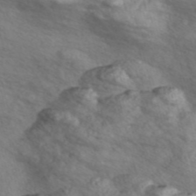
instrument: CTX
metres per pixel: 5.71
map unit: Nve
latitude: -56.9164
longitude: 54.6141
